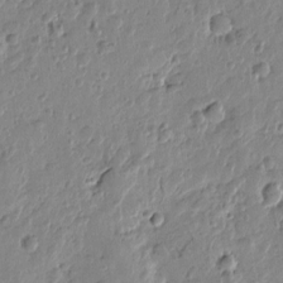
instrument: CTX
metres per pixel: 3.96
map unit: Htu
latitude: -0.0661
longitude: -177.5938
